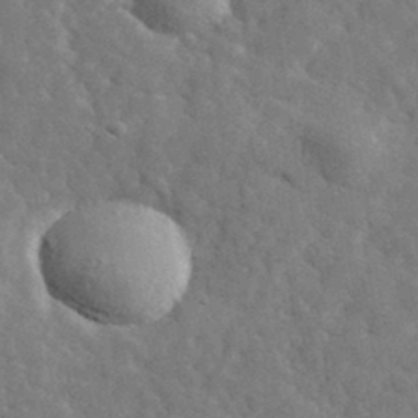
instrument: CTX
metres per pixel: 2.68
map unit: lHvf
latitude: 35.1970
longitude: -86.8380
